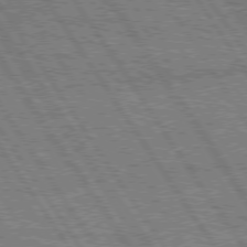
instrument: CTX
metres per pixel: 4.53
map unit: Hpe
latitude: 75.3104
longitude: -155.4615
